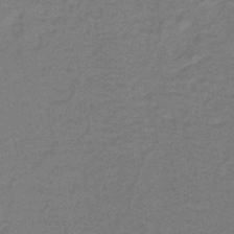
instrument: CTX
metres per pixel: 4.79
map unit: lHb
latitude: -33.0109
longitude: 66.9542
